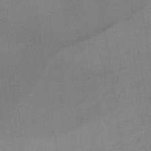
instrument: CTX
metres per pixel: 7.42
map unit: lHb
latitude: -35.1242
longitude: 65.9367
